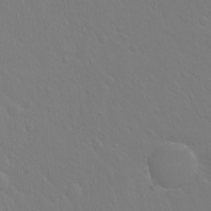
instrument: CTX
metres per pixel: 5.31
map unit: Hto
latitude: -3.5777
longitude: -35.1403
